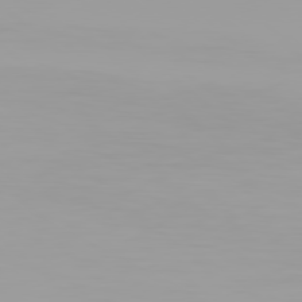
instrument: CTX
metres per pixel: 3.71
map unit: Hpe
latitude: 77.8961
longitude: -142.1956
